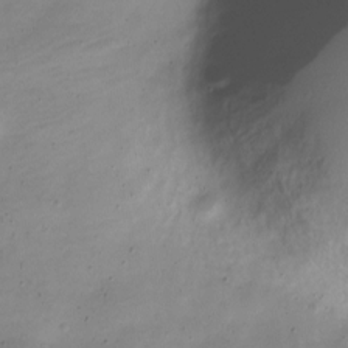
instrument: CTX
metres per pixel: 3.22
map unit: Nve
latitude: -22.3118
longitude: 105.4265
